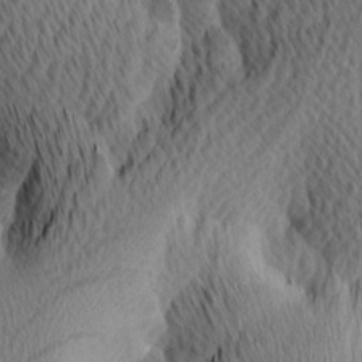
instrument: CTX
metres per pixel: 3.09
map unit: Ave
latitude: 11.7261
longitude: -107.4049
